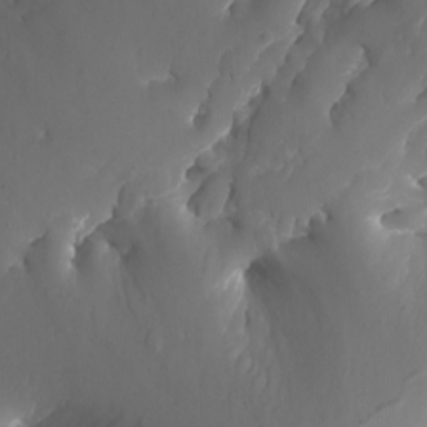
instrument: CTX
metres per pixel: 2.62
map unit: Nhu
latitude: -6.0472
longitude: -77.2348
